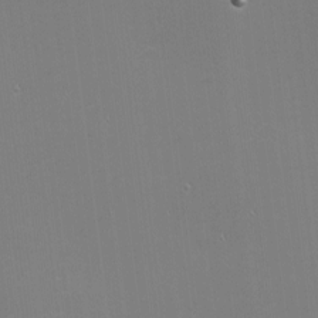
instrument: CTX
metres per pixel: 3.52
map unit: eHh
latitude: -2.3684
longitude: -80.5546
